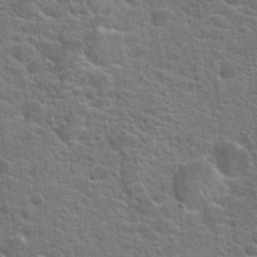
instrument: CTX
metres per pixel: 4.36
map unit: Hto
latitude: 20.5924
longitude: -44.0822
